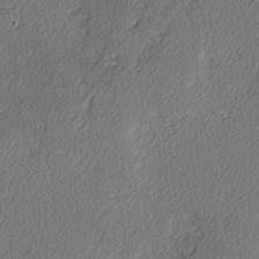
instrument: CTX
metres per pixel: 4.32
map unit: lAvf
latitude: -3.4265
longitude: -108.0633
